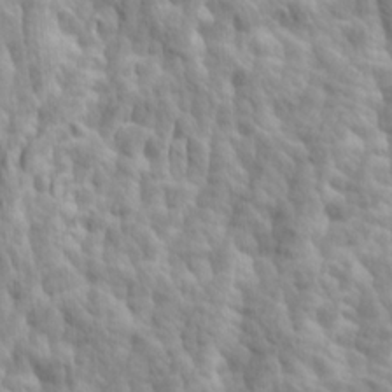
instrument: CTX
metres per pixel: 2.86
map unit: Ave
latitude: 14.6302
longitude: -135.4993
